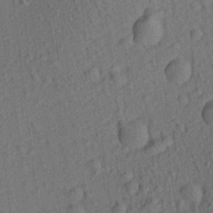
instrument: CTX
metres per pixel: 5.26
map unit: Aa
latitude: 22.0255
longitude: -139.1403
